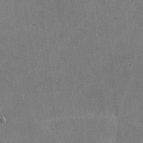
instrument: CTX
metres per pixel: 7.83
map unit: lHvf
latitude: -8.8975
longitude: -100.8947
